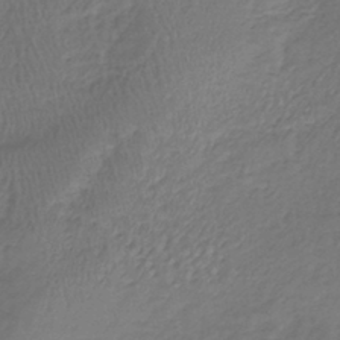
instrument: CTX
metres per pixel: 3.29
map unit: lHb
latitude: -39.5399
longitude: 72.3495
